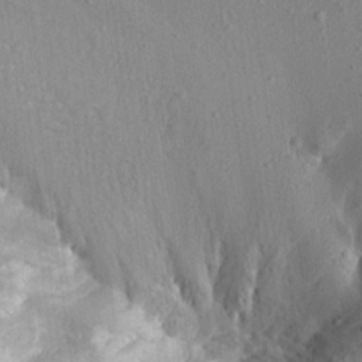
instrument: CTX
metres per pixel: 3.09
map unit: Aa
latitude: 15.9151
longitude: -145.9150
